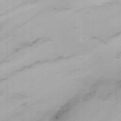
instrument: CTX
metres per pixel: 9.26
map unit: ANa
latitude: 40.7057
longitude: 34.1417
